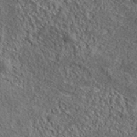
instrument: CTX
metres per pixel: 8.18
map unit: lHvf
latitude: 38.8947
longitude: -87.5938
